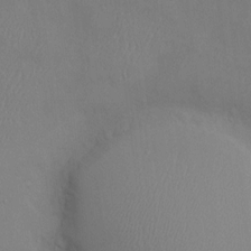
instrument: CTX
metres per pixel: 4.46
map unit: Nve
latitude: -10.1984
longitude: 173.4832
